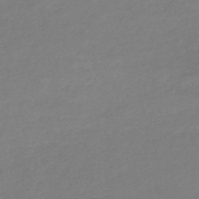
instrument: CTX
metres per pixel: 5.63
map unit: HNb
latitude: -45.4832
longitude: -35.7071
